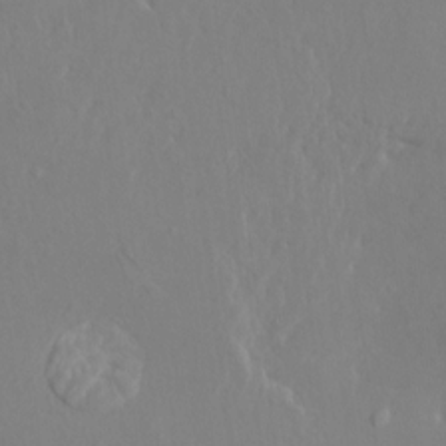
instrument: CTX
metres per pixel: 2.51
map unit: HNhu
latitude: 7.6127
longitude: -1.7260
